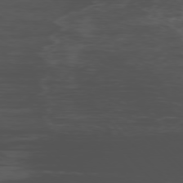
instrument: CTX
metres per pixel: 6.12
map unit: Ap
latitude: -76.6330
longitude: -65.9717
